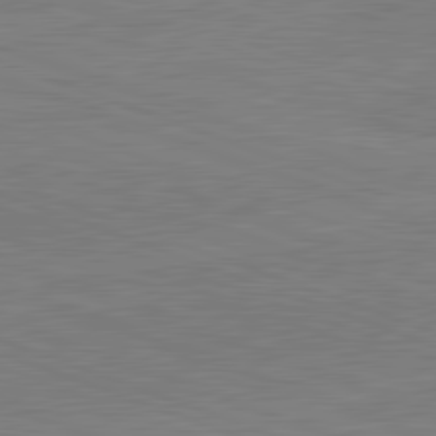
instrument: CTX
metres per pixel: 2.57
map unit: lApd
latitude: 82.0633
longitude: -158.9892
